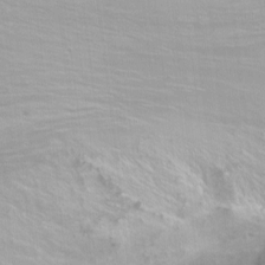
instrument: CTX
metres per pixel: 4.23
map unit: Nhu
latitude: -6.7841
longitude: -44.3467
